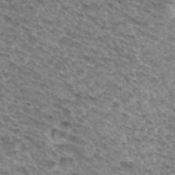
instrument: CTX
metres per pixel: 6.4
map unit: Hto
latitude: 31.8206
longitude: -46.8002
